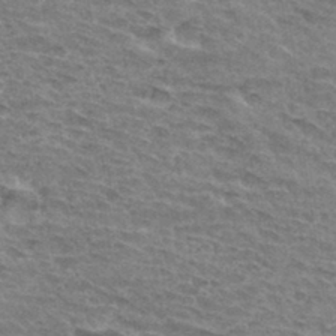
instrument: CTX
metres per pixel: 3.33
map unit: Hto
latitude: 33.5560
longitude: -45.3292
